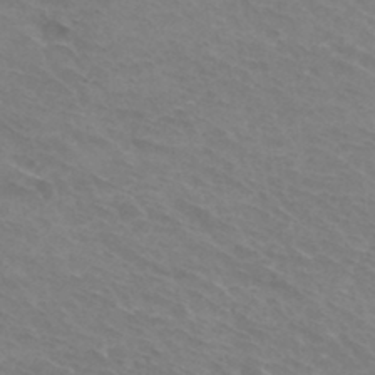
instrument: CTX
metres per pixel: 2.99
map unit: Hto
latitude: 33.2348
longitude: -43.5560
